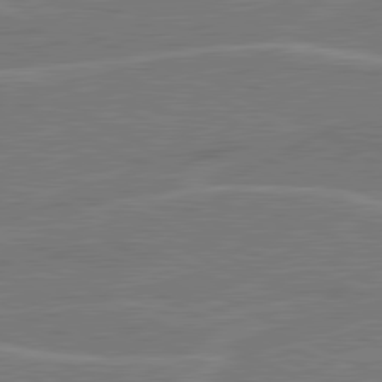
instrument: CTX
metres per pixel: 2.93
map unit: lApd
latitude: 81.0080
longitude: 121.4643
